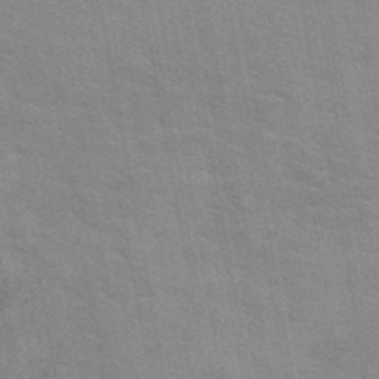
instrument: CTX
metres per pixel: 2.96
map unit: eAb
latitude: 42.6680
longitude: 107.5966
